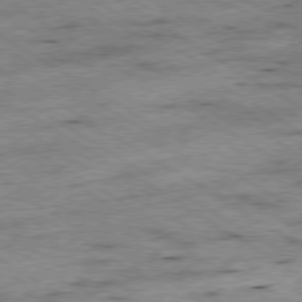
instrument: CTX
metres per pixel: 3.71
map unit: Ap
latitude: -80.0094
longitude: -51.0647
